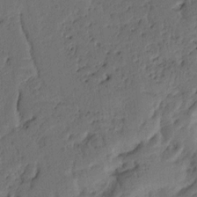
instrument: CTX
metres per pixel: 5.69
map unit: Ht
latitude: 9.8206
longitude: -78.2523
